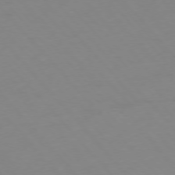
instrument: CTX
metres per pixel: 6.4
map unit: Hpe
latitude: -76.4440
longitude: -19.1214
